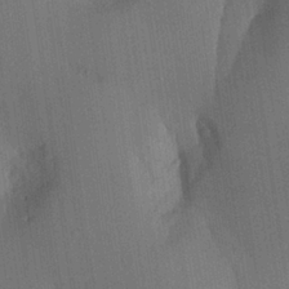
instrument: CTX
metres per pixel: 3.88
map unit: Aa
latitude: 23.9150
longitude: -135.8394
